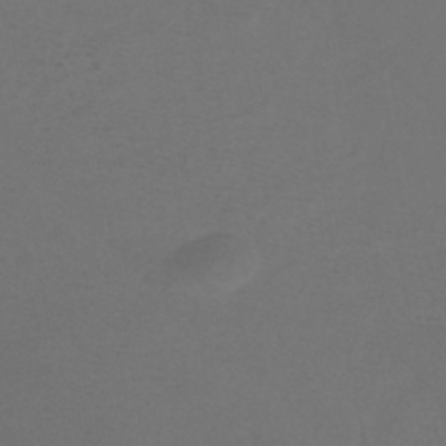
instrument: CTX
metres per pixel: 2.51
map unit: ANa
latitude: -39.5399
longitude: 95.4832
